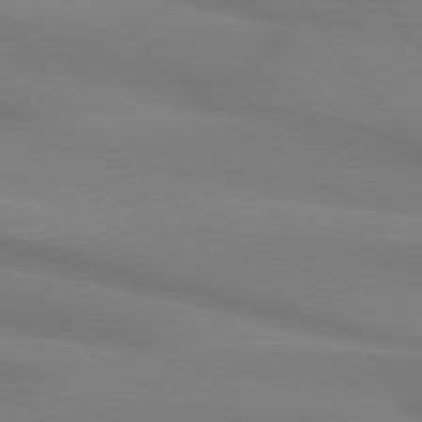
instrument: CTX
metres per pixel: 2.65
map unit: lApd
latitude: 74.3089
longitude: -63.5938
